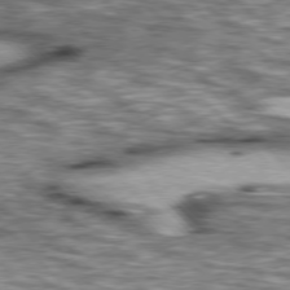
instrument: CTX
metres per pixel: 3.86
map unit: lApd
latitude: 76.7813
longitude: -50.2900
